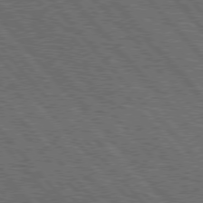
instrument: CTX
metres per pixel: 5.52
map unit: Hpe
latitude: 76.5545
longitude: -167.5560
